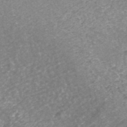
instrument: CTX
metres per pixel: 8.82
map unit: ANa
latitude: 42.8758
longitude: 25.2754
